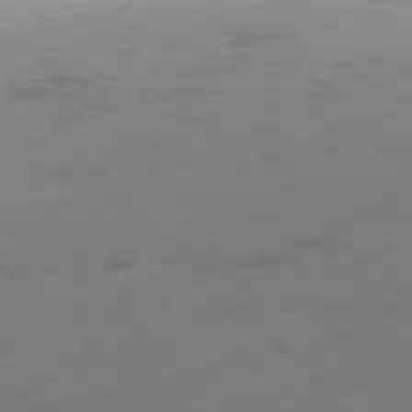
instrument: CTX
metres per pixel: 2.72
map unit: Ap
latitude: -77.0297
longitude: -64.9136
